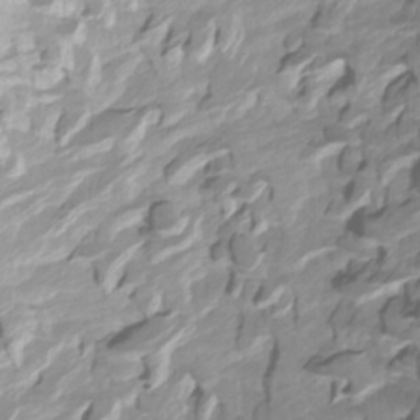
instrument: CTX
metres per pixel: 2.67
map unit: Htu
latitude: -3.8989
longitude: -71.8394
